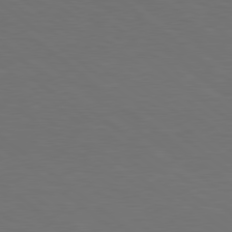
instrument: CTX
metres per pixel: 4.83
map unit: lApd
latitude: 78.7813
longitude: -177.4237
